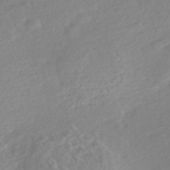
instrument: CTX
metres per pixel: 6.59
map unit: Nhe
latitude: -46.5951
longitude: -171.2726
